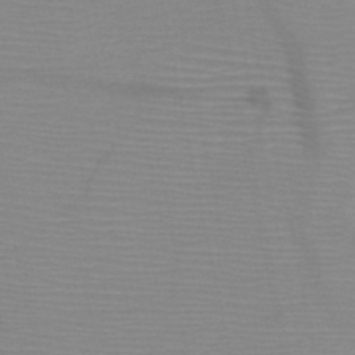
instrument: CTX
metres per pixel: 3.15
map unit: HNb
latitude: -47.7099
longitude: -41.0647
